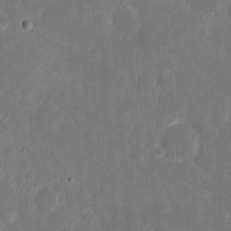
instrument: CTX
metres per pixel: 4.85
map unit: eHh
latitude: 5.3859
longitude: -70.5357
